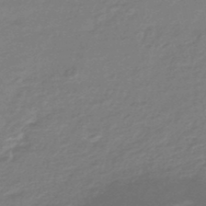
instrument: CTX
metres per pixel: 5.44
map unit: eHb
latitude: -45.8422
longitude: 89.8422
